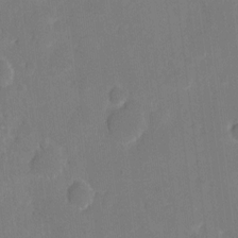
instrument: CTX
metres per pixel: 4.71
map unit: eHh
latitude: 5.2159
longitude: -66.4601
